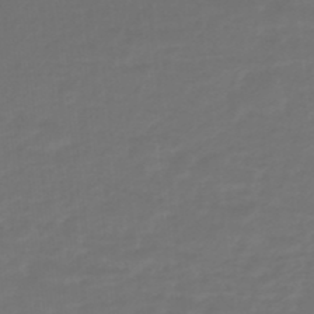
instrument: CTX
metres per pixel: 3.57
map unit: lHb
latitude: -47.7288
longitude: 65.5399
